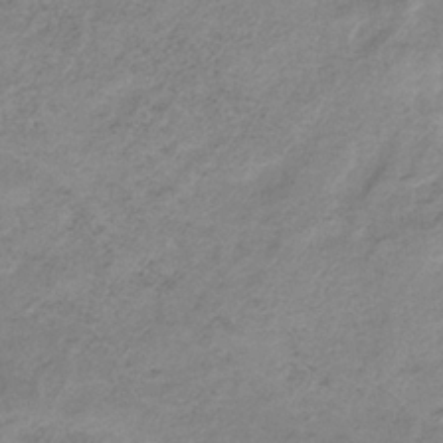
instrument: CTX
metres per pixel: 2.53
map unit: HNb
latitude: -33.0109
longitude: 60.2739
